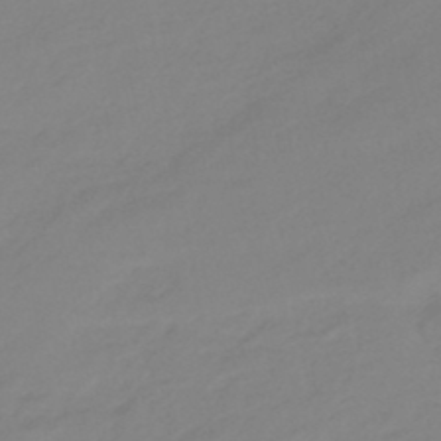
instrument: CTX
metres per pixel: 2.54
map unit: eHb
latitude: -46.5573
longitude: 86.1228
